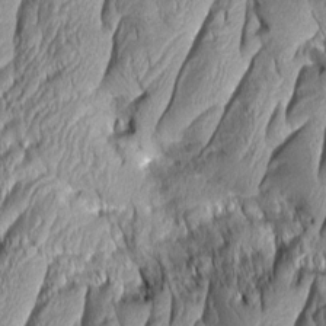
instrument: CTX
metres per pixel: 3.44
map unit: Aa
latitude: 7.4237
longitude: -129.5371
